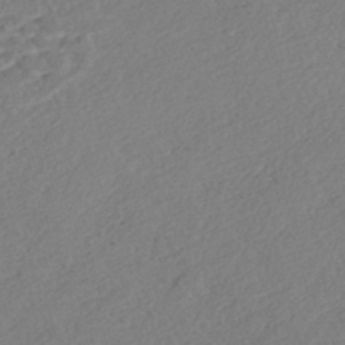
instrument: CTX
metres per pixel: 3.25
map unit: Nhe
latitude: -46.8408
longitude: -172.0633
